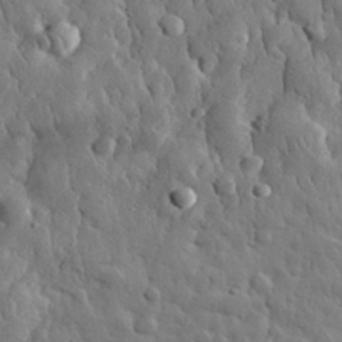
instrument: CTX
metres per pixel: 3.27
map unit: eHh
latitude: 31.8206
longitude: -73.6505
